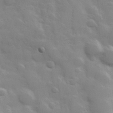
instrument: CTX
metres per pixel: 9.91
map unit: Hve
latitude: 31.1404
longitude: 150.7085
